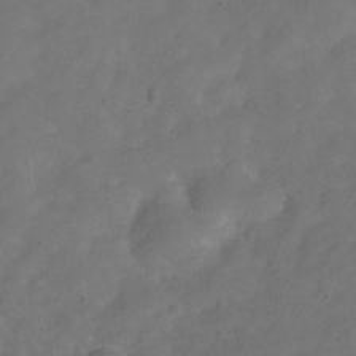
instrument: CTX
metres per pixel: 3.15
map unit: Hve
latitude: -31.6155
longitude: 95.6910
